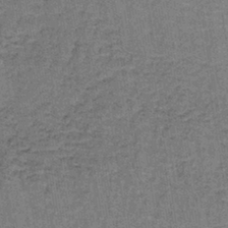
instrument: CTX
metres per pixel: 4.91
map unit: lHb
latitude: -40.9353
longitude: 57.1431
